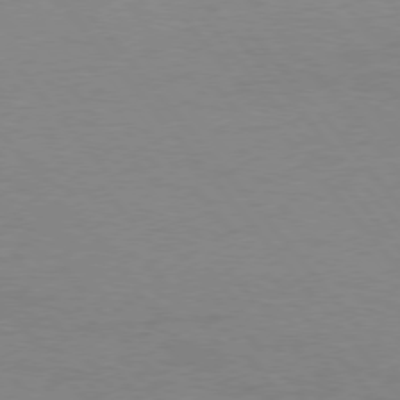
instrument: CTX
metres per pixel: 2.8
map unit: Hpe
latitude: 75.2915
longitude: -145.2159
